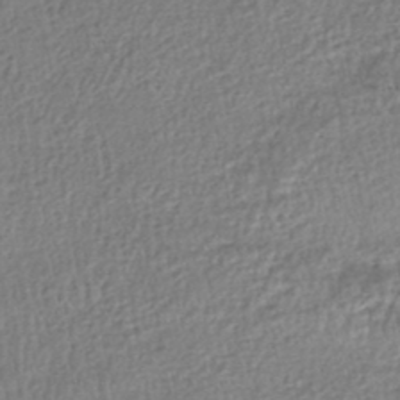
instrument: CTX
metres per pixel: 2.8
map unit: HNhu
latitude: -46.7841
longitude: 102.4818
